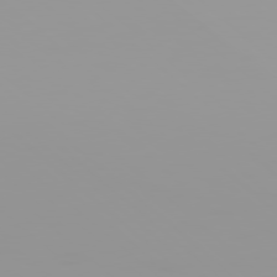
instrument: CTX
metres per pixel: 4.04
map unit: Hpe
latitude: 77.7449
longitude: -142.3090
